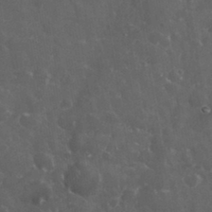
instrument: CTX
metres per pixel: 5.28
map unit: eHh
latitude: 33.1970
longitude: -62.1200
